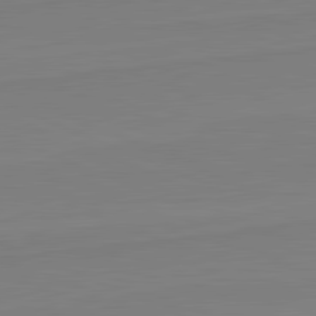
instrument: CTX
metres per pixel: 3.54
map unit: lApd
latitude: 81.8961
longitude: 165.8234
